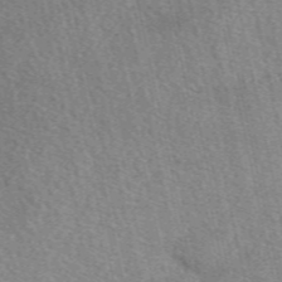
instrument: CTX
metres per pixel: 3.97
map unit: eAb
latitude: 50.2522
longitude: 114.1228
